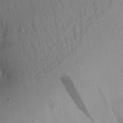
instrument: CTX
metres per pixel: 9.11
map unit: Aa
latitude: 22.2711
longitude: -147.8962
